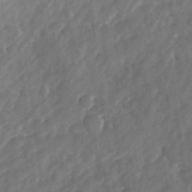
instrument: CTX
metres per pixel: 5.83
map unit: Ave
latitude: -7.9745
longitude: -117.2915
